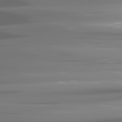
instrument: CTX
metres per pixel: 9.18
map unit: lApd
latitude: 81.4993
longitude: -140.6490
